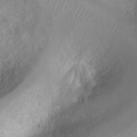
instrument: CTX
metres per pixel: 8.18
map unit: Ht
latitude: -1.1432
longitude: -19.9150
